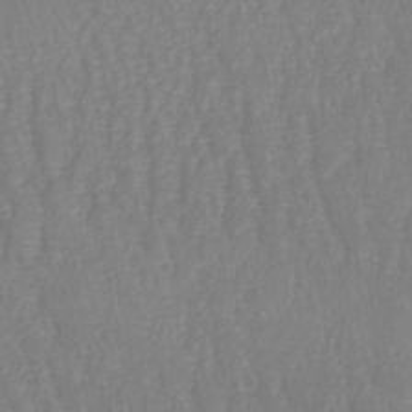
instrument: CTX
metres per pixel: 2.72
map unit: lHb
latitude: -41.4454
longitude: 65.1998
